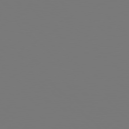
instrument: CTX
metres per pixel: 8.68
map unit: Hpe
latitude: 78.2523
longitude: -166.7624
